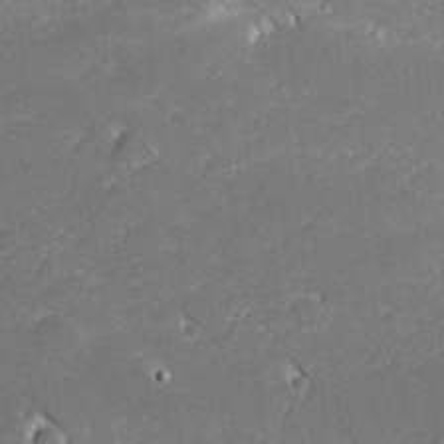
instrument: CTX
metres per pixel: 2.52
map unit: lHvf
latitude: 27.1214
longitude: 140.6896
